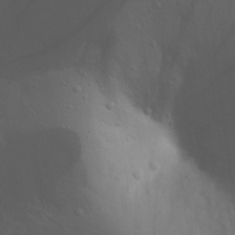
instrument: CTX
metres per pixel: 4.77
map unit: Nhu
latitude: 20.4979
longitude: -73.7639
